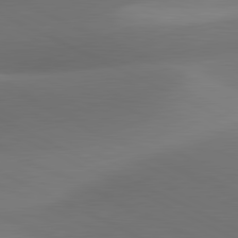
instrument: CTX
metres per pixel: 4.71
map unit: lApd
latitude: 81.1970
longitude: 131.8611
